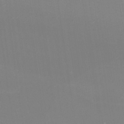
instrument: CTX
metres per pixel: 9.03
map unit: eHh
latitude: -7.2943
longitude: -77.7071
